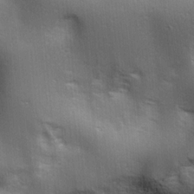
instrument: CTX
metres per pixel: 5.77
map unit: lAa
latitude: 17.9339
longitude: -138.1767
